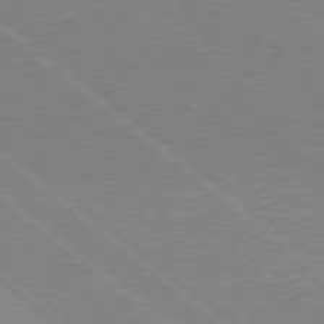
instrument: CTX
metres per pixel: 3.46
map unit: Hpe
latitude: 78.1389
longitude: -160.5168
